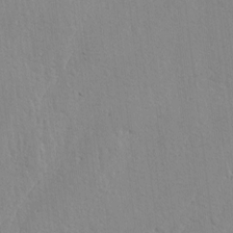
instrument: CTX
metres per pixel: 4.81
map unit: lAvf
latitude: -4.9919
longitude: -114.0822
